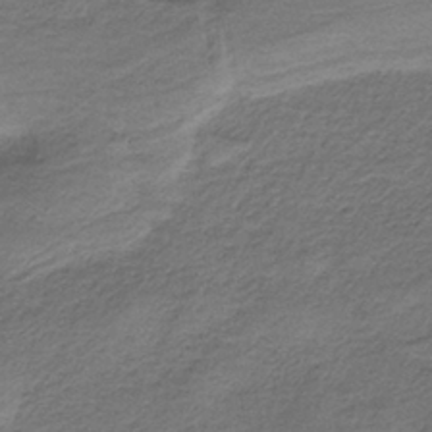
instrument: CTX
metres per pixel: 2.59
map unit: HNb
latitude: -37.4454
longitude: 54.4440
